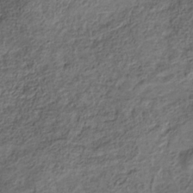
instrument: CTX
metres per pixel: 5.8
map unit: Hve
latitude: -31.4265
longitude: 89.5588
